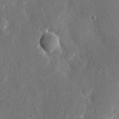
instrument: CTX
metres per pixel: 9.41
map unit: eHh
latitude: 11.8583
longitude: -67.8016
